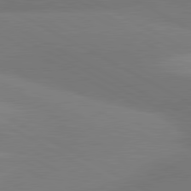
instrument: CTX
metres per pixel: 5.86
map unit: lApd
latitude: 80.7813
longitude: 127.5966
